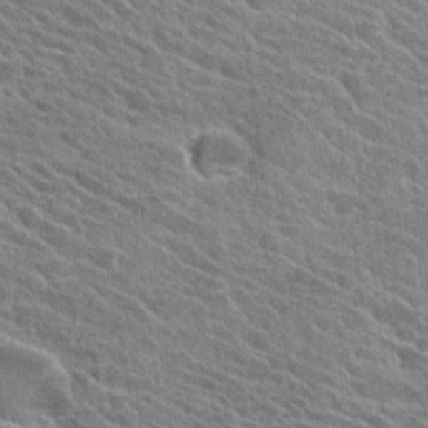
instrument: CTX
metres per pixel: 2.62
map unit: Hto
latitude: 25.6316
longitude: -40.8002
